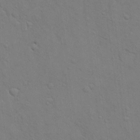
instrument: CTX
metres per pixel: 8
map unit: eHh
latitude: 16.9703
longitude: -66.7246
